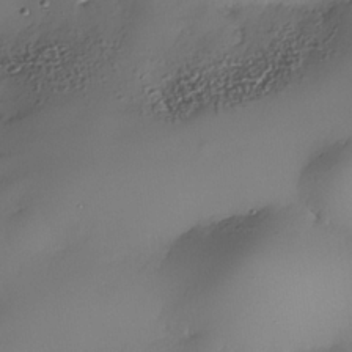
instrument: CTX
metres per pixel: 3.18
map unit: Nhe
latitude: -34.9731
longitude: -144.3278
